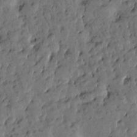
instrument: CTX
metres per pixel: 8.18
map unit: Htu
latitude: 0.4034
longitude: 179.8989
